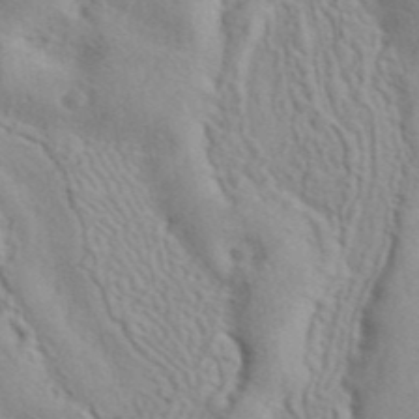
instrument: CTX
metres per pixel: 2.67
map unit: ANa
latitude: 42.9892
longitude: 54.0283
